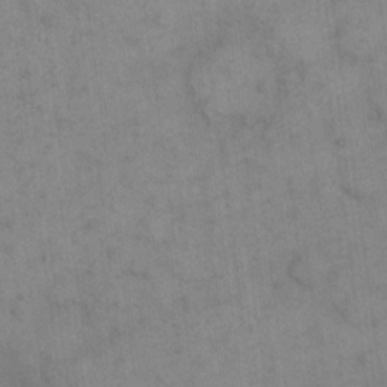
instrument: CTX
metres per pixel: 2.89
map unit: eHh
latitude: 15.2537
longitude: -66.9702
